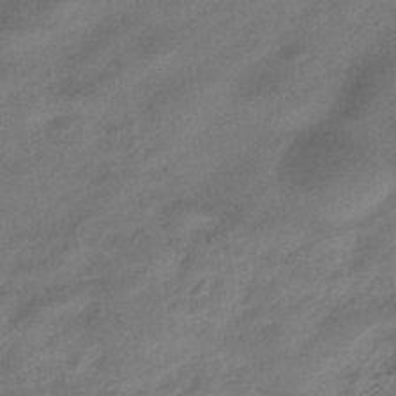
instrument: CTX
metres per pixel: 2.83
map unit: eHb
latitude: -43.5399
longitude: 85.1998
